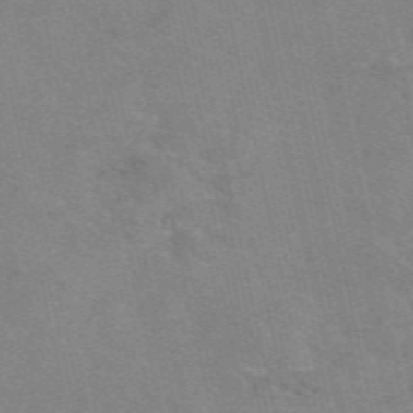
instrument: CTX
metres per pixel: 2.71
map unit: eAb
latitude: 50.2522
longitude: 105.7855
